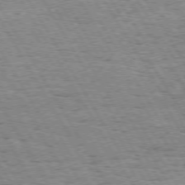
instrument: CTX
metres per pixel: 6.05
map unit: Hpe
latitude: 73.5560
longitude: -142.9325
